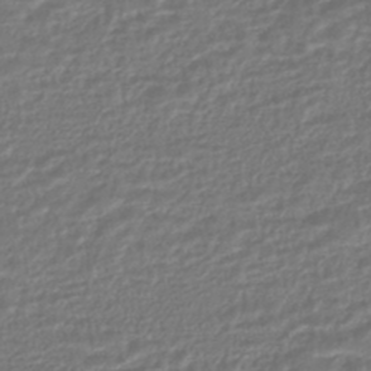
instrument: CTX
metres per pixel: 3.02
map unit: HNhu
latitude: -45.7478
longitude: 100.1794
